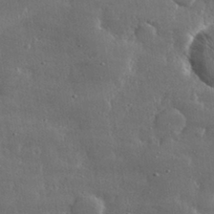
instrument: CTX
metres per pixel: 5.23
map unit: lHvf
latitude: 31.3860
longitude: -90.6113
